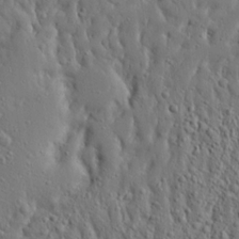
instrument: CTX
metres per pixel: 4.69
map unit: Ave
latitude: 17.7072
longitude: -141.2348
